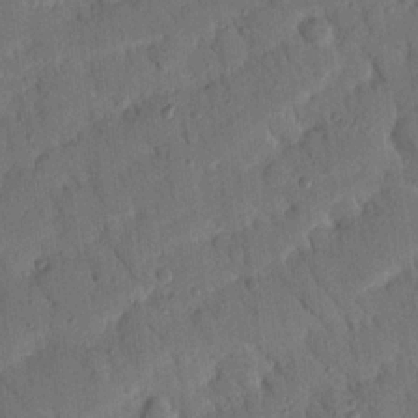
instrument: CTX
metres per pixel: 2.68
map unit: Nhu
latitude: 19.0458
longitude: -78.2523
